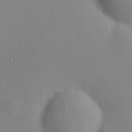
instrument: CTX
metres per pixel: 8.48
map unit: HNhu
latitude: 8.9325
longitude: 10.4251
